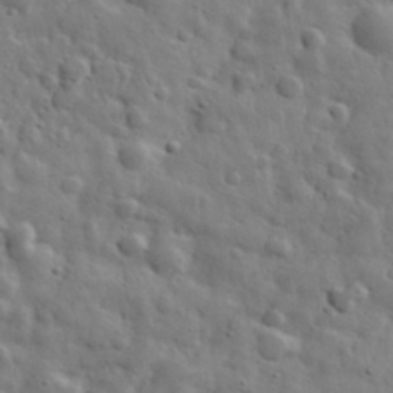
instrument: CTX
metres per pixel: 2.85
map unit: eHh
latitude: 31.5938
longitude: -73.7072
